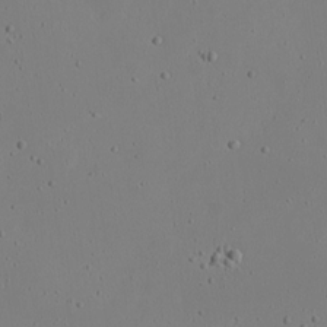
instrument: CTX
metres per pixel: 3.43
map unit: eHh
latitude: 20.2334
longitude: -72.3846
